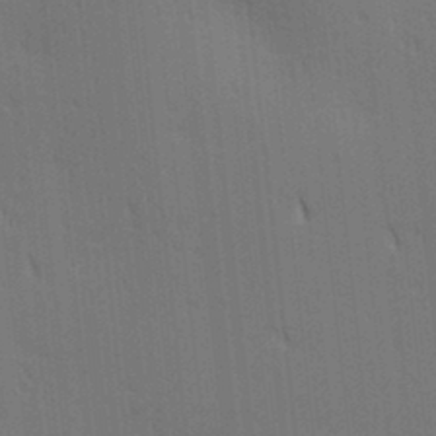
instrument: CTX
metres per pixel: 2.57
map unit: lAa
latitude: 11.3860
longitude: -108.4979
